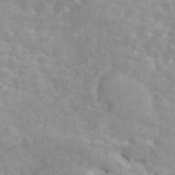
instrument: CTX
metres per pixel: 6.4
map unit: ANa
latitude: 46.8380
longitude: 26.9730
